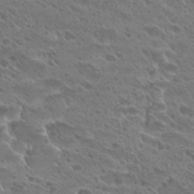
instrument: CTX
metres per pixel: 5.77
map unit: Hto
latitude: 28.4412
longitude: -39.5938
